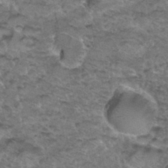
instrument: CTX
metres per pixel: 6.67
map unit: Hto
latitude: 36.2145
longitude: -48.2900
